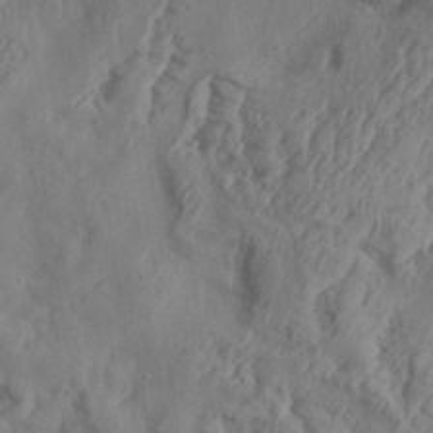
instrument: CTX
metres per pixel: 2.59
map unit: Aa
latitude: 34.5923
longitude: -136.4412
